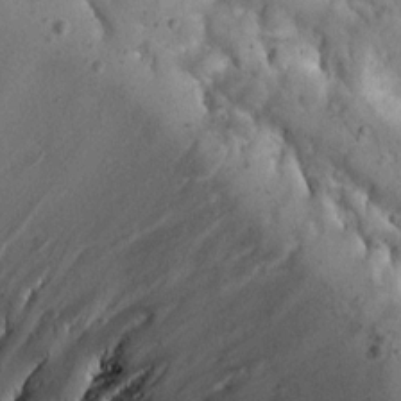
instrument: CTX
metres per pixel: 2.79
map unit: Aa
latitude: 13.4616
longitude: -140.4790
